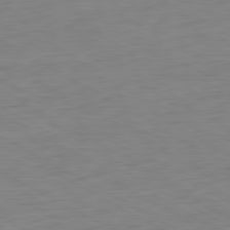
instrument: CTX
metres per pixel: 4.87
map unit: Ap
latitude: -80.5952
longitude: -62.0822
